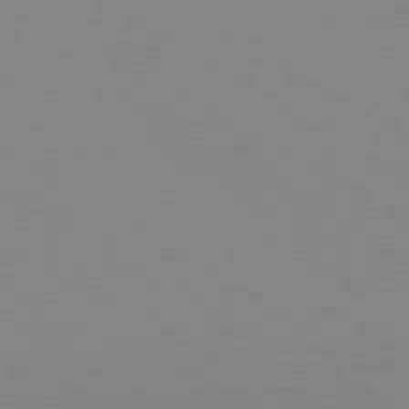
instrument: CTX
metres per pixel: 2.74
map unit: Ap
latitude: -80.4062
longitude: -61.5182
